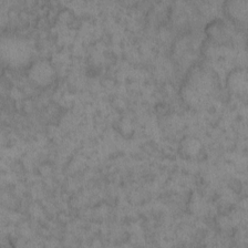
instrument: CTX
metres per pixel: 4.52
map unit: eHh
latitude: 13.4427
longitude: -64.3278
